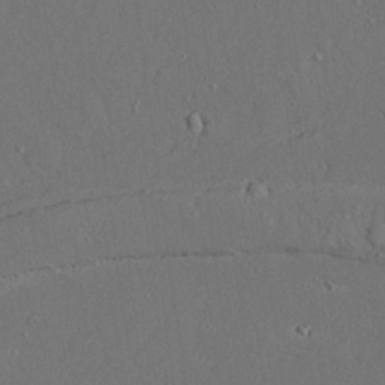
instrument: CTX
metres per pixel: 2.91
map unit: Aa
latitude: 24.2144
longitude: -132.2712
